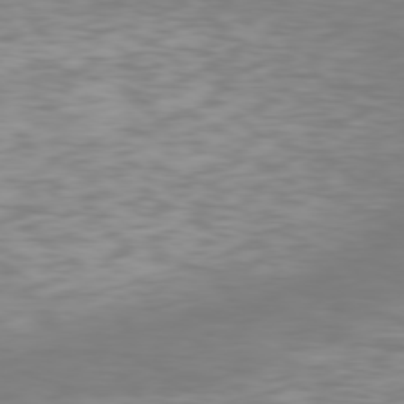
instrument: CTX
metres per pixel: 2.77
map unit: Hpe
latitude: 77.3292
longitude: -166.2333
